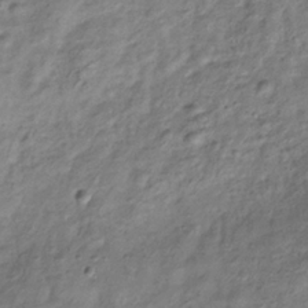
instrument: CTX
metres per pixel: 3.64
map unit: Hve
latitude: -33.1998
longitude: 89.4265
